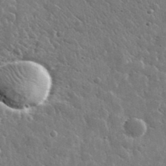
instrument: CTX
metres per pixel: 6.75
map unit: lHvf
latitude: 36.0255
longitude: -88.2523
